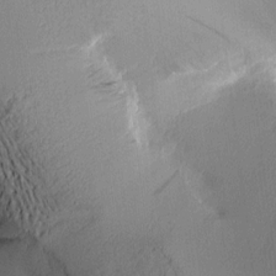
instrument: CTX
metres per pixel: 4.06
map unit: Aa
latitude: 10.6491
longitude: -127.9528
